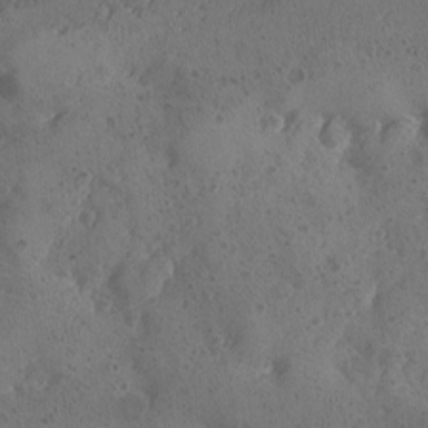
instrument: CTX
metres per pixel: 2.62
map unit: Ave
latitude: -8.9731
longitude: -118.1389
